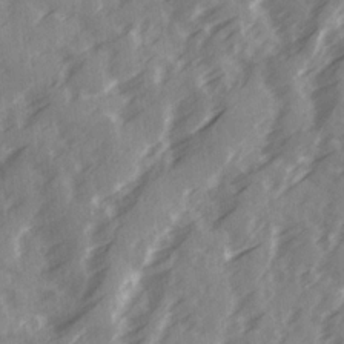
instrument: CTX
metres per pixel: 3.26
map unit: Ave
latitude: 19.4237
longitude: -131.2348
